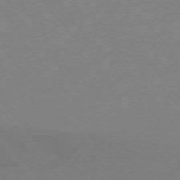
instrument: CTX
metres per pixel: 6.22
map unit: Ap
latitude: -76.0661
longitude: -60.4034
